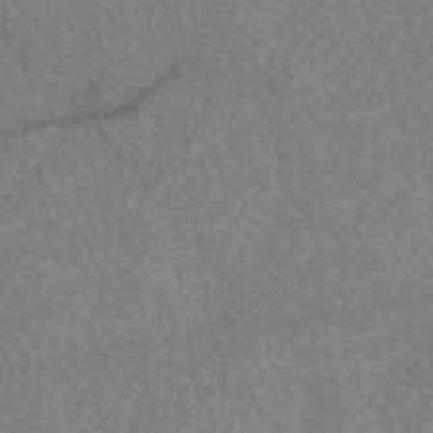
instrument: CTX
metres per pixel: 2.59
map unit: eAb
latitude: 48.5546
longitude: 111.0864
